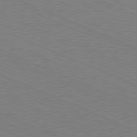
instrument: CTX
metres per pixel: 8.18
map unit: Hpe
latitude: -81.5588
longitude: 16.4818
